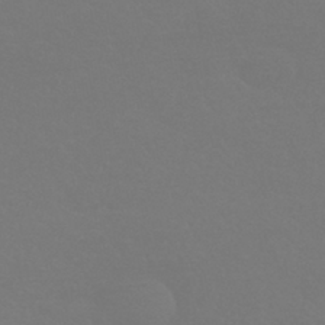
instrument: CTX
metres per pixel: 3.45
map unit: HNhu
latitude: -42.6140
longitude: 93.8044
